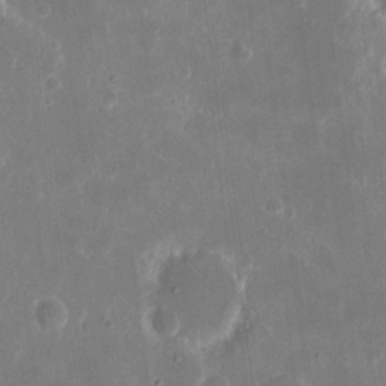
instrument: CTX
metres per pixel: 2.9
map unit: eHh
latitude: 9.6505
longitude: -69.1970
